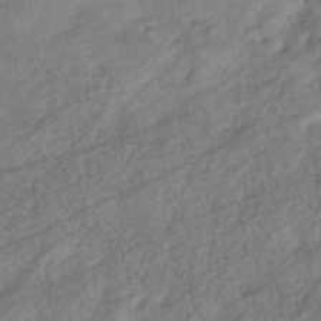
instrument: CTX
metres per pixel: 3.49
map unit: eHb
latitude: -40.2361
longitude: 82.8975
